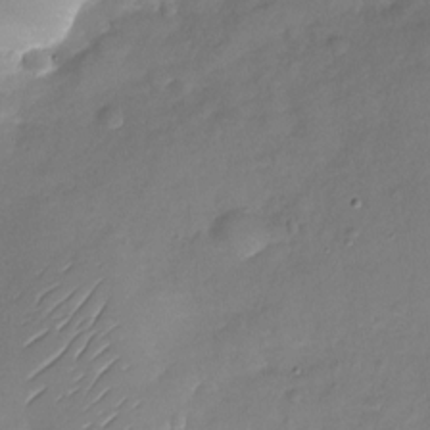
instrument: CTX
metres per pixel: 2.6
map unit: Nhu
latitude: -28.0283
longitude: -61.0647
